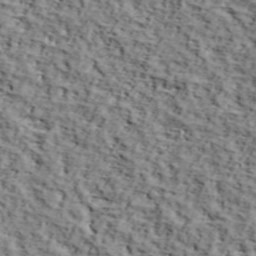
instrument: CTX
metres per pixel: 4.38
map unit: lHvf
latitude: 38.2333
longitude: -86.8758
